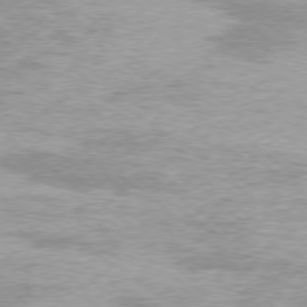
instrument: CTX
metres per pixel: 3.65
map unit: Ap
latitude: -79.1998
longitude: -82.3278
